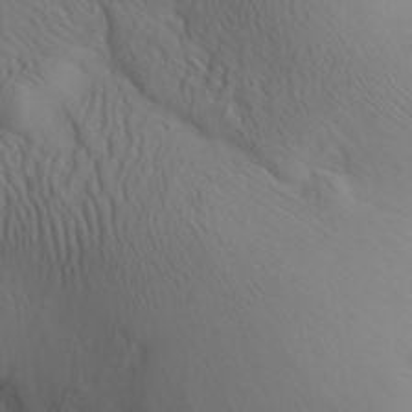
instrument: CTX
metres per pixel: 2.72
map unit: Aa
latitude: 30.8758
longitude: -143.4993
